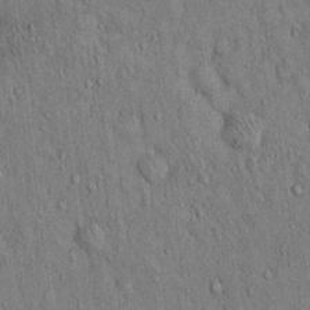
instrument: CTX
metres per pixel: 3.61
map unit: Hto
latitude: 13.8961
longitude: -58.8002
